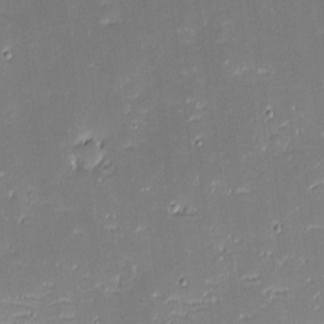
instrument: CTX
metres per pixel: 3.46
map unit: eHh
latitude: -3.0864
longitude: -86.3467
